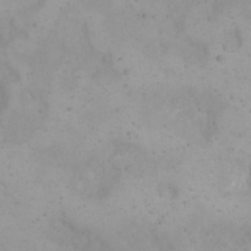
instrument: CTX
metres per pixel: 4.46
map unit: eHh
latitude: 21.5749
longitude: -64.7057
